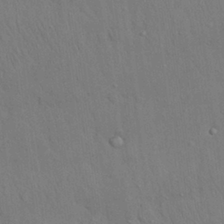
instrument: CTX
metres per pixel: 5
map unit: Nhu
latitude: 27.1592
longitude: -69.4049
